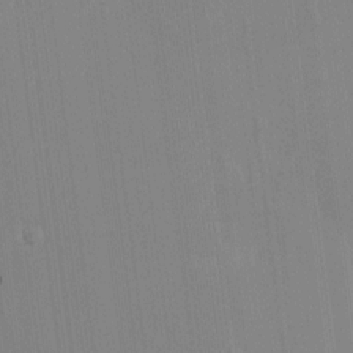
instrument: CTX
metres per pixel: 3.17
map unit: HNhu
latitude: -1.3699
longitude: -7.5560
